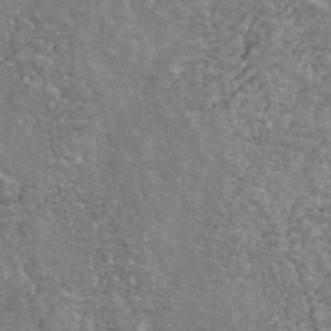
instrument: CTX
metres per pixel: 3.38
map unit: ANa
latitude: 42.4412
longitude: 16.4629
